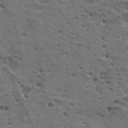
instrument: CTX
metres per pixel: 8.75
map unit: Hto
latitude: 22.3278
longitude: -42.5168
